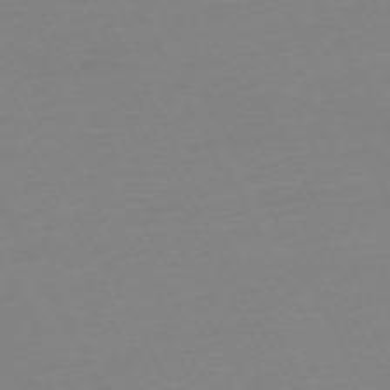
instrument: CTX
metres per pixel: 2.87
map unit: Ap
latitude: -73.4265
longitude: -69.4804
